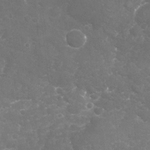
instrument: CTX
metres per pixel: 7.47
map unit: Nhu
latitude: -18.9542
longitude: -57.5371
